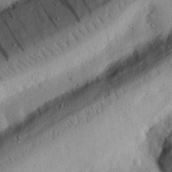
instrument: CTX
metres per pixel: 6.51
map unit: eHh
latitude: 27.2348
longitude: -81.3482
